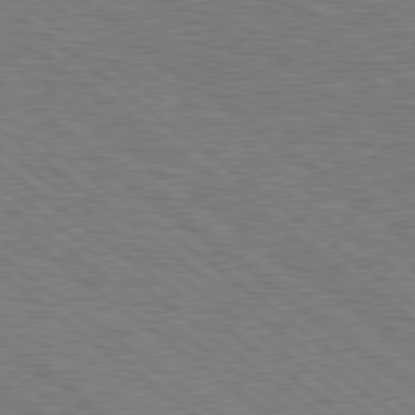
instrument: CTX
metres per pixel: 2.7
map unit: Hpe
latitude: 78.7435
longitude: -170.9891
